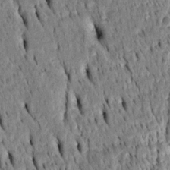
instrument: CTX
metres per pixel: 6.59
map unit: Htu
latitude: -4.1605
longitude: 152.1228
